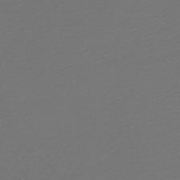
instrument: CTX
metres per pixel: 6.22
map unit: HNb
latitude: -47.5588
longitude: 56.4440
